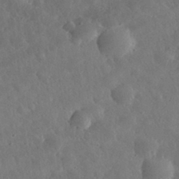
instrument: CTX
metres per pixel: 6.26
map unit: eHh
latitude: 32.4034
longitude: -78.6680
